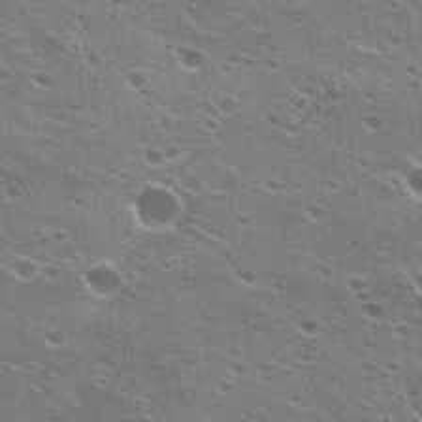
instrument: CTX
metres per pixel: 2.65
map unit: Hto
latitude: 23.3671
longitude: -42.2334
